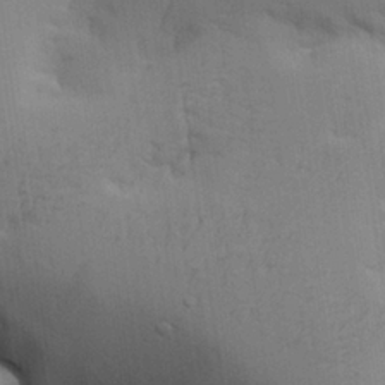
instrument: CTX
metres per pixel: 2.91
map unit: Aa
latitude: 26.5357
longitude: -129.9150
